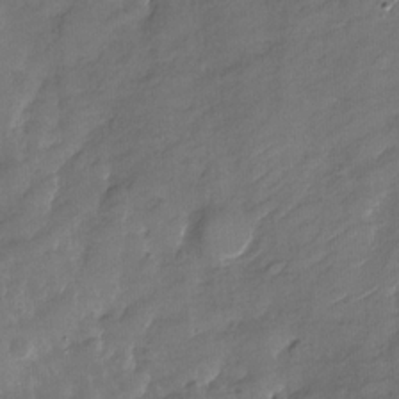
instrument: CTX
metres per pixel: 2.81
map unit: Nhu
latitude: -28.3117
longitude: -73.7828
